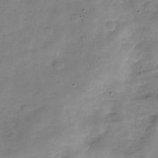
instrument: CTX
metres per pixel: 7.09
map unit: Hve
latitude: -30.1417
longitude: 94.1605
